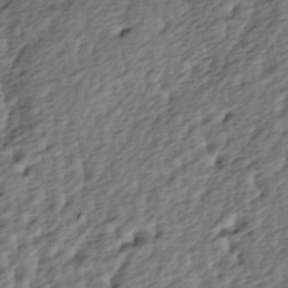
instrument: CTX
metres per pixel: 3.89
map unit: lAa
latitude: -4.3306
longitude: -122.8191
